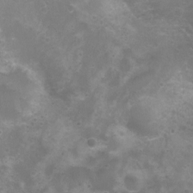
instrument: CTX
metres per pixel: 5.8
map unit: Nhu
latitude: 4.4790
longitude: -17.5749
